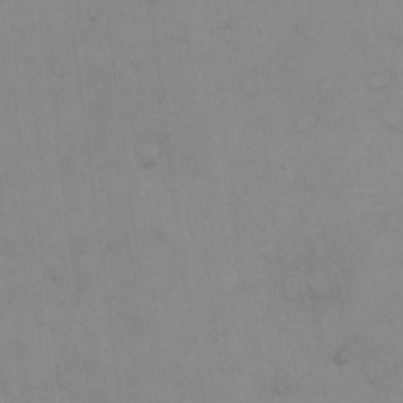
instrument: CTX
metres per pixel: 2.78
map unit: eHh
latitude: 19.8016
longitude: -60.2522
